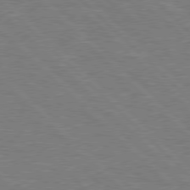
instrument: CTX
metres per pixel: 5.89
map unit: Hpe
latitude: 77.6882
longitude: -151.6505
